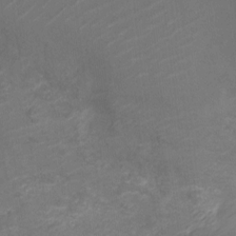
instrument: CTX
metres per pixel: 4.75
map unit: Nve
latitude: -19.3321
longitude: 106.7652
